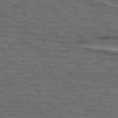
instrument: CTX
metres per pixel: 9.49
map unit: lApd
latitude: 75.6316
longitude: -70.0255
